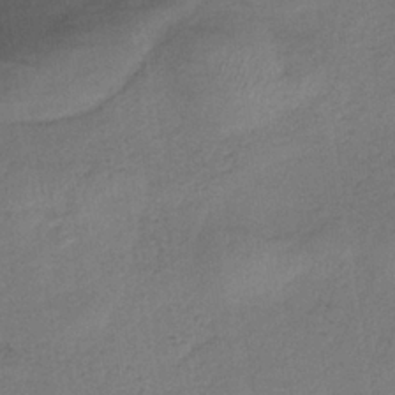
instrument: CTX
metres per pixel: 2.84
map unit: lHb
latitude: -34.5196
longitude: 65.1242
